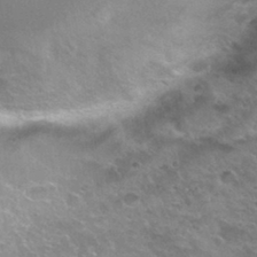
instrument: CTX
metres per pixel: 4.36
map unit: Hto
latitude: 32.3467
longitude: -48.8380
